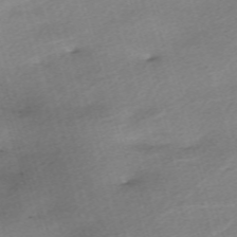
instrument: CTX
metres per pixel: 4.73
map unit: eHh
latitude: -61.7667
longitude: 53.6721
